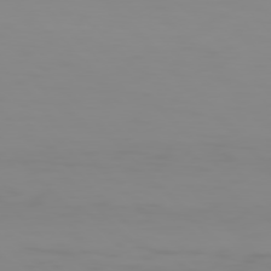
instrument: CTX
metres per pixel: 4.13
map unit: Hpe
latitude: 77.1214
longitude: -163.7450
